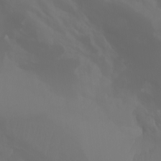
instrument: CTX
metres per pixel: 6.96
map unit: Aa
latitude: -11.2565
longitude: -68.2900
